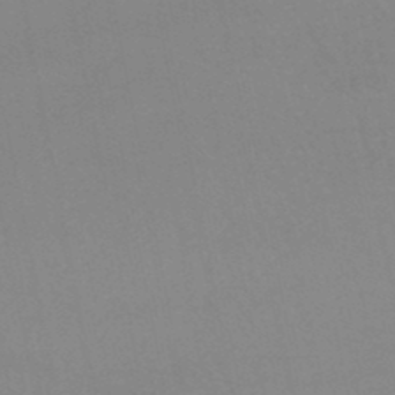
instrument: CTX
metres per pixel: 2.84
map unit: lHb
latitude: -44.8975
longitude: 76.9920
